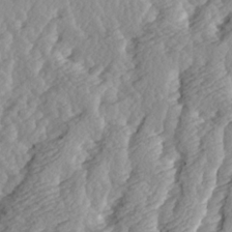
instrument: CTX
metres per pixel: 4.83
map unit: Ave
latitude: 14.2523
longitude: -135.1403
